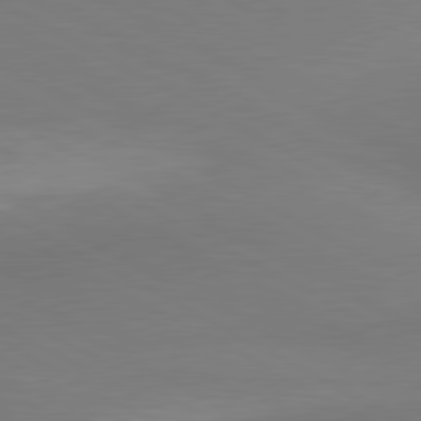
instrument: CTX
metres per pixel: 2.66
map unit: lApd
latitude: 80.6490
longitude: 127.6155
